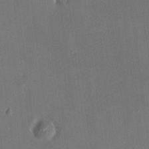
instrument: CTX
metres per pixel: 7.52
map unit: HNhu
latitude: 6.4601
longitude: 7.1431
